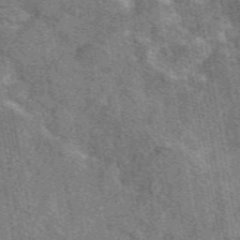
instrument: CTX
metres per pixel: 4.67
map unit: eAb
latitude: 49.8961
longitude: 115.3887
